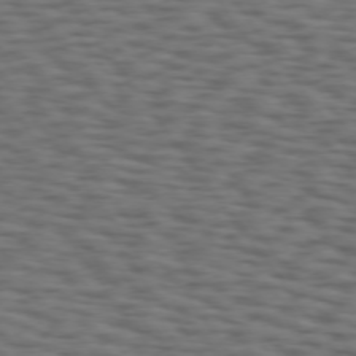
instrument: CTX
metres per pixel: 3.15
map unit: Hpe
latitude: 74.2712
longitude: -133.3482
